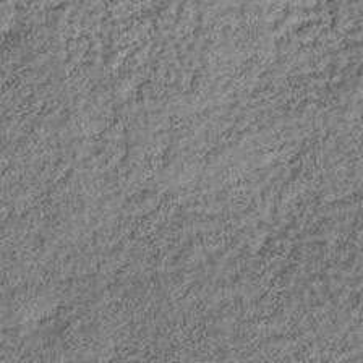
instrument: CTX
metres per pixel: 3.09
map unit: lHb
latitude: -38.1794
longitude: 66.6141
